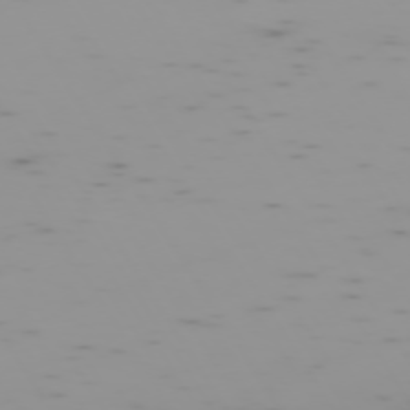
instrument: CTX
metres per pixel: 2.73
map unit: Hpe
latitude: -73.8233
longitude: 6.9163
